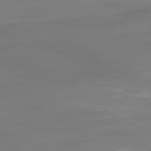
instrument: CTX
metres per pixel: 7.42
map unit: Ap
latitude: -80.0094
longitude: -60.7435
